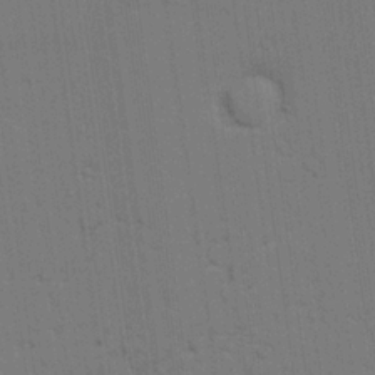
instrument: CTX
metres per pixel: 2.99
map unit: lAvf
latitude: 25.5938
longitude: -111.5749
